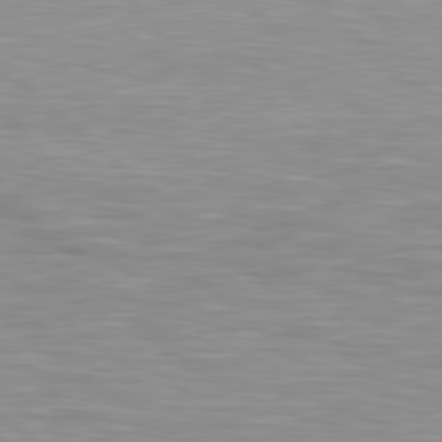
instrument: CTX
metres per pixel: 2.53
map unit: lApd
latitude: 80.0444
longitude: 119.9178
